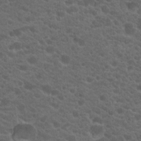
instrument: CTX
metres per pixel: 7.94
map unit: Hto
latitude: 19.8772
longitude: -35.4426
